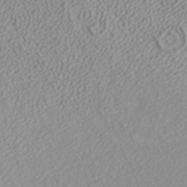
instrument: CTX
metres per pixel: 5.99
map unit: ANa
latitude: 35.4426
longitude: 14.4629
